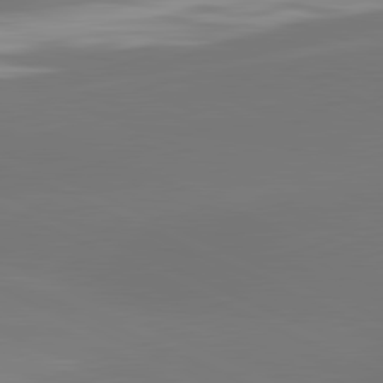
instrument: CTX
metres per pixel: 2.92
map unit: lApd
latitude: 81.7450
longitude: -164.7057
